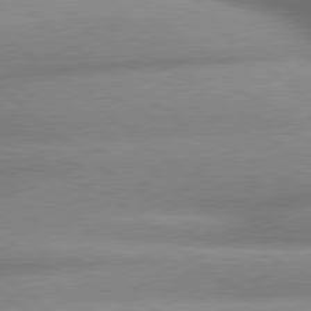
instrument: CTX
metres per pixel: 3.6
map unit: lApd
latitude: 79.9528
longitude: -163.4994
